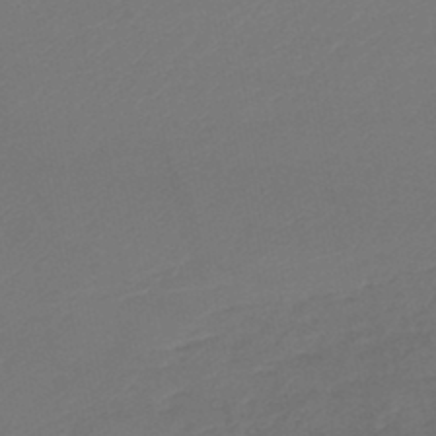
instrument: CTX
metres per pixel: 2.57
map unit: lHb
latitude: -46.6707
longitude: 75.0298
